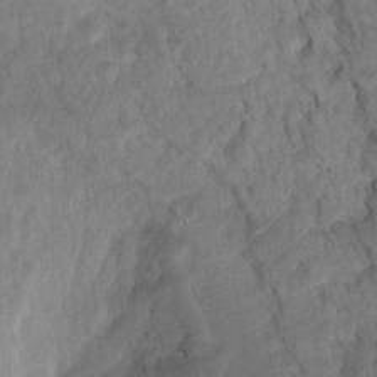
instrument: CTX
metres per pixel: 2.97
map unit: Ht
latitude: 2.2333
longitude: -34.8758
